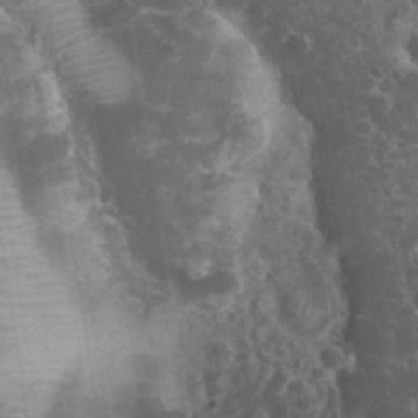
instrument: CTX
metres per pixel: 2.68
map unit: eHh
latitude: 33.5560
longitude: -61.9528
